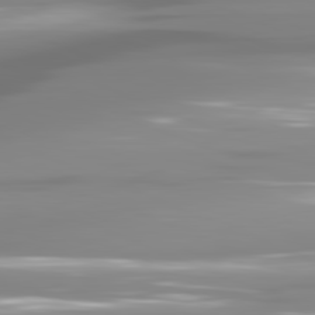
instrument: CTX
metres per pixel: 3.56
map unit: lApd
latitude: 81.5560
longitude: -138.7813
